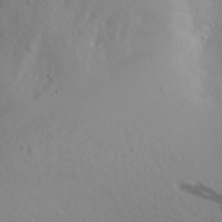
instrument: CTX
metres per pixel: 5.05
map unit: Aa
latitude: 28.3845
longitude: -146.3657
